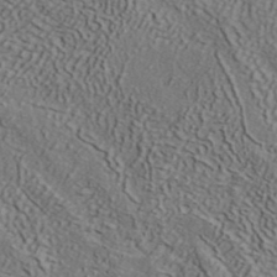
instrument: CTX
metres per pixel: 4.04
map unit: ANa
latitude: 40.8191
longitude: 33.5210
